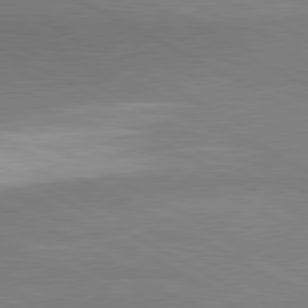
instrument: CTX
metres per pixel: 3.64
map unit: lApd
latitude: 80.9136
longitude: 163.3320
